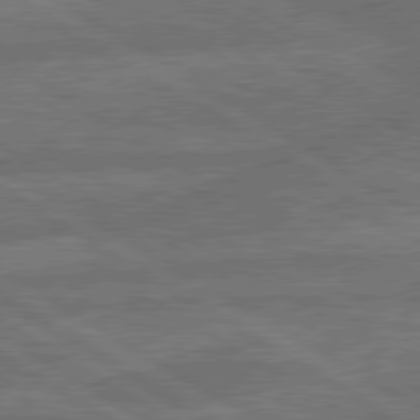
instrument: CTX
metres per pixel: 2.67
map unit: lApd
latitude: 79.9528
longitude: -162.6113
